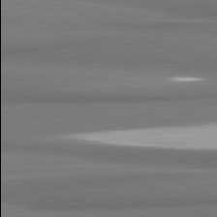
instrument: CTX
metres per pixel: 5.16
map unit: lApd
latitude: 81.8583
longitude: 174.0094
